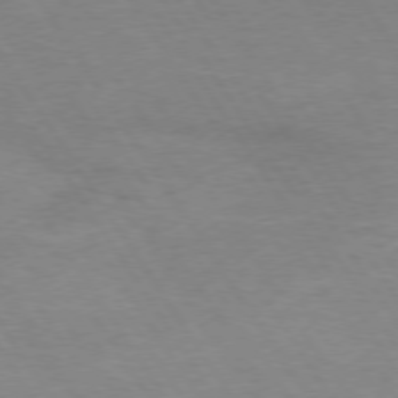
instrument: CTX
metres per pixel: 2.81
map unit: Hpe
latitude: 73.9528
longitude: -140.2144
